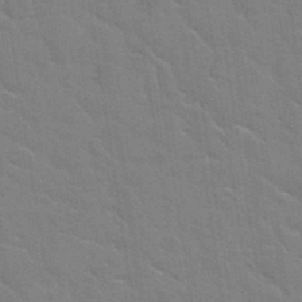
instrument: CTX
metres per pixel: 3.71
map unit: Hto
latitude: 34.8380
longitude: -51.8205
